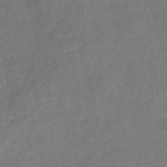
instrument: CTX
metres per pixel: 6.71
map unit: eHb
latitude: -35.0108
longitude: 78.3495
